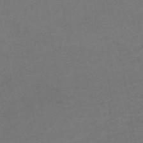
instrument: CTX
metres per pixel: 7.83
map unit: HNhu
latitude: -49.2565
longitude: 99.9178
